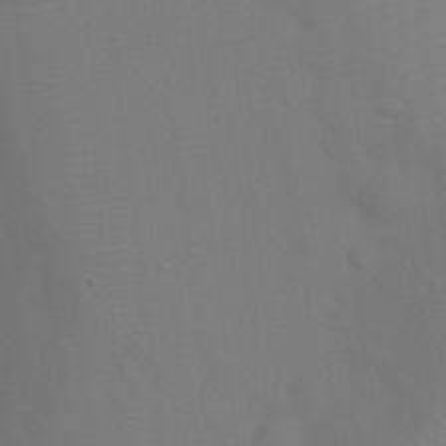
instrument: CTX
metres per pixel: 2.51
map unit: Ht
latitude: 3.1592
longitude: -28.8191
